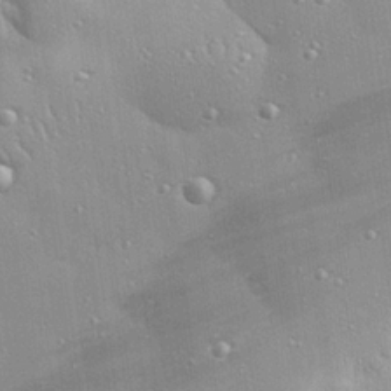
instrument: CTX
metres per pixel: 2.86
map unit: eHh
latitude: 24.2522
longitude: -90.0822
